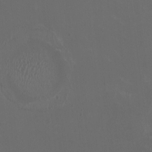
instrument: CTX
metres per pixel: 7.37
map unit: HNhu
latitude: 0.8569
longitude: -2.5357
